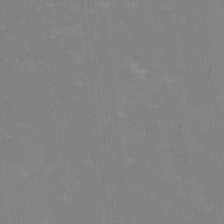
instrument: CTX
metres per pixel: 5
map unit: HNhu
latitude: -0.8786
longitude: -4.8380
